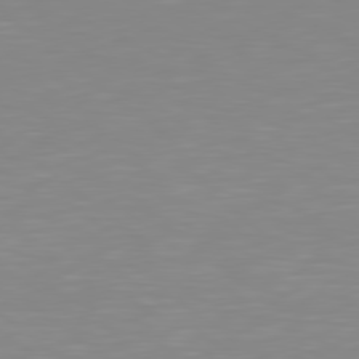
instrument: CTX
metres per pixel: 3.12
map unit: Hpe
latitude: 78.8569
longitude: -172.6679
